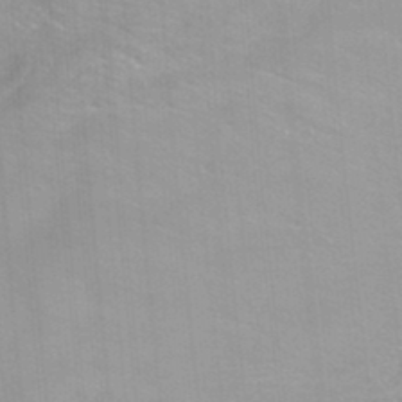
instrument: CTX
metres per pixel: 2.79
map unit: ANa
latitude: -39.0676
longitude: 96.0094
